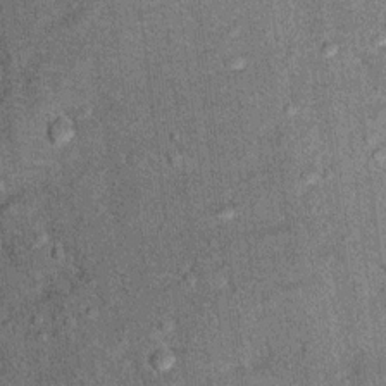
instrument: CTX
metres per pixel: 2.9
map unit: Ht
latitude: 8.2334
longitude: -37.1214
